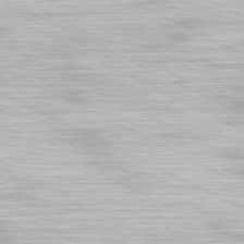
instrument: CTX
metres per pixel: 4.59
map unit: Hpe
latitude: -81.5588
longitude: 17.5211
